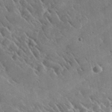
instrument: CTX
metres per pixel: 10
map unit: lHvf
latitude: 37.1781
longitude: -91.6505
